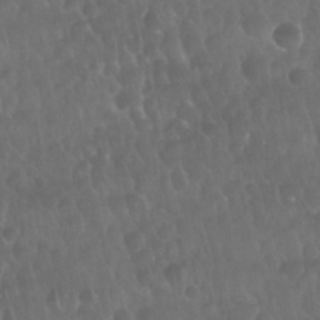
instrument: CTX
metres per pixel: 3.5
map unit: Nhu
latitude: 28.5923
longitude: -65.0269
